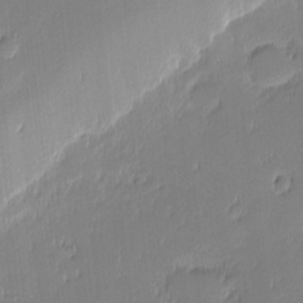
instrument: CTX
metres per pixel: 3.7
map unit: eHh
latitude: -2.9163
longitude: -82.4223
